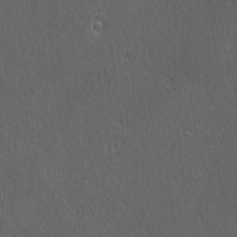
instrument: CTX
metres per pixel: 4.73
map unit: Ave
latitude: 21.8395
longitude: -137.1592
